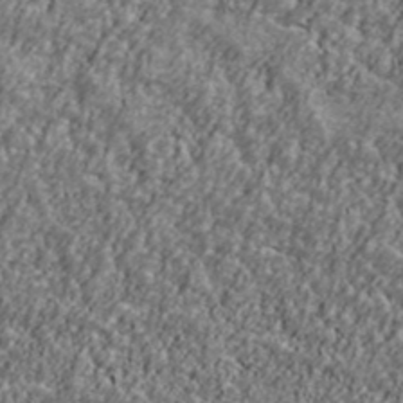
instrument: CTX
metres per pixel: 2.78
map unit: Ave
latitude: 41.9339
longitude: -111.6883
